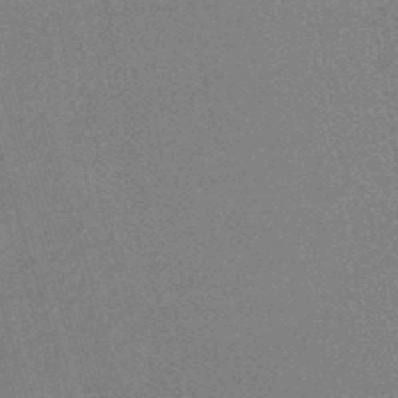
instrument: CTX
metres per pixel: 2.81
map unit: HNhu
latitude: -47.1431
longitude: 99.6722
